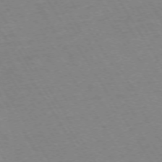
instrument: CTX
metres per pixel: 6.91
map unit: Ap
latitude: -73.3509
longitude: -71.8961
